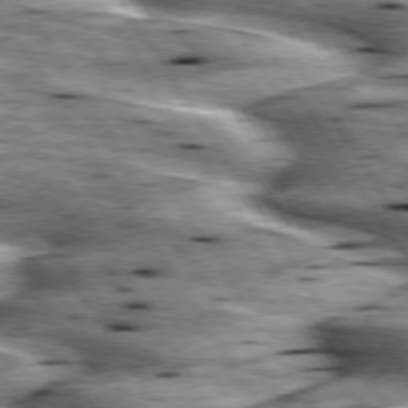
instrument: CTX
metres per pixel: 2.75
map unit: lApd
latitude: 75.6883
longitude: -59.8961
